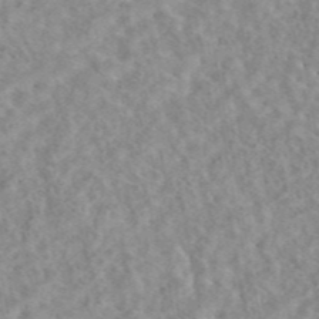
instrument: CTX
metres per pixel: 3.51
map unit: eAb
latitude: 44.5923
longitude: 115.8422
